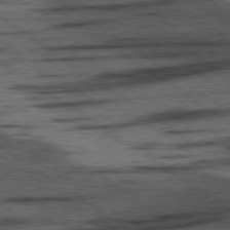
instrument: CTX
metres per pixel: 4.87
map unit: lApd
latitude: 78.2712
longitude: -54.2333
